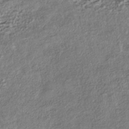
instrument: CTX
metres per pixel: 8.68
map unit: HNhu
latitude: -40.7274
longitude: 107.8989
